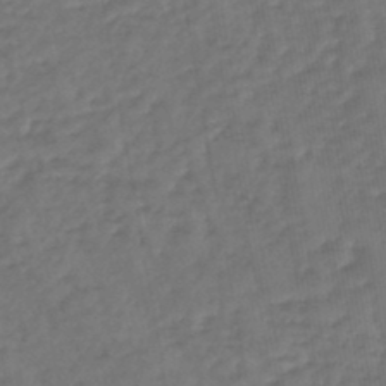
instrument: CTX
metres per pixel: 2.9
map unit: lHb
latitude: -46.2172
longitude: 60.9164
